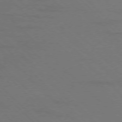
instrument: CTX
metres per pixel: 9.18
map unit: Ap
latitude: -77.7289
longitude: -69.1025
